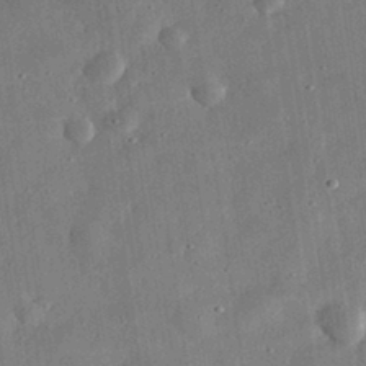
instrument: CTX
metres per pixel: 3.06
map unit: eHh
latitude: 31.9906
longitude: -76.9702
